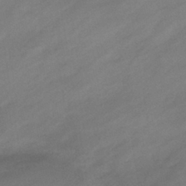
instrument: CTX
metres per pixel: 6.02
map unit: eHb
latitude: -40.9542
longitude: 84.4629
